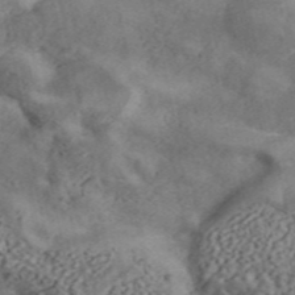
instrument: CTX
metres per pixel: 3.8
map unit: ANa
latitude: 45.5371
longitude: 46.2739
